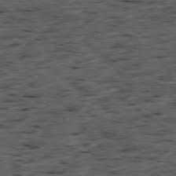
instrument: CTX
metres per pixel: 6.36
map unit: Ap
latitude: -78.9730
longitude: -89.8395
